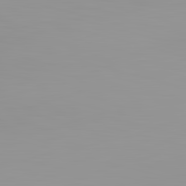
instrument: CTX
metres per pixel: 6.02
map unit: lApd
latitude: 83.2348
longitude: -135.6505
